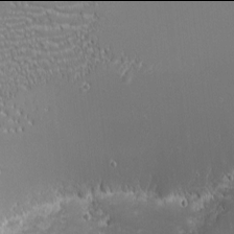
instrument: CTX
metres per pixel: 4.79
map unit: eHh
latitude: -2.0094
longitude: -80.8191
